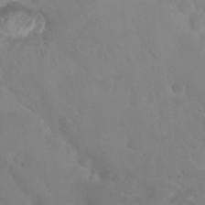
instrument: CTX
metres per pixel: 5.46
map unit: Nhu
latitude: 28.5168
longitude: -55.7261
